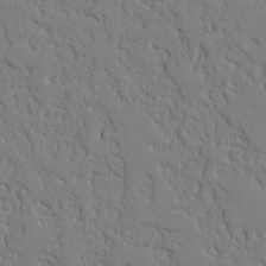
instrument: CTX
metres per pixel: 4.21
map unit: Nhu
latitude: 15.1781
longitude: -78.9892
